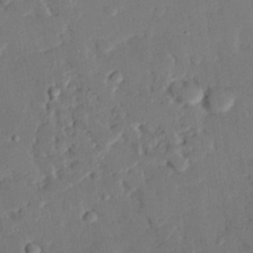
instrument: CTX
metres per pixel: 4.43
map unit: eHh
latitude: 26.5546
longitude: -80.7813
